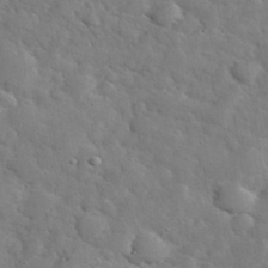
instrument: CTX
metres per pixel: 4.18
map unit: eHh
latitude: 37.0081
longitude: -67.4048
